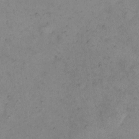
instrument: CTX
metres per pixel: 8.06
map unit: eHh
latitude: 10.7057
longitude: -62.5546
